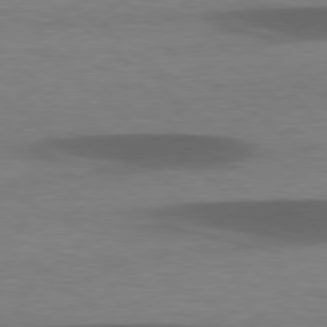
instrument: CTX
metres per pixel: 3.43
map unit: lApd
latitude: 78.4601
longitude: -48.7435
